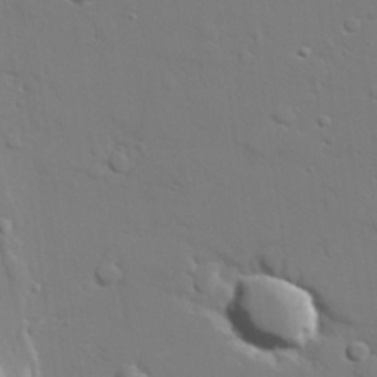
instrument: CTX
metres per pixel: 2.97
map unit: lAvf
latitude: 28.8002
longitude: -108.6301
